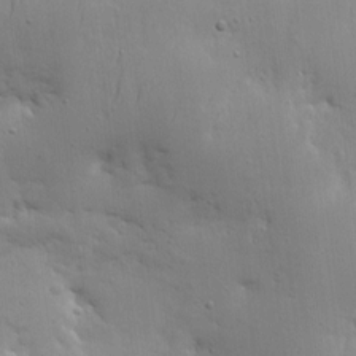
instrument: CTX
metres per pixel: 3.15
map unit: eHh
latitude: 9.1970
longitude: -72.9892
